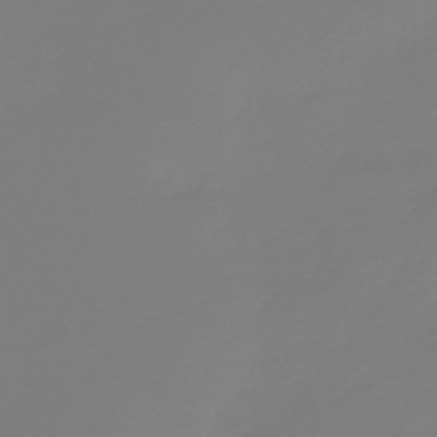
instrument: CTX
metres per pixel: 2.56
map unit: HNb
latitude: -46.1983
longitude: 56.4629
